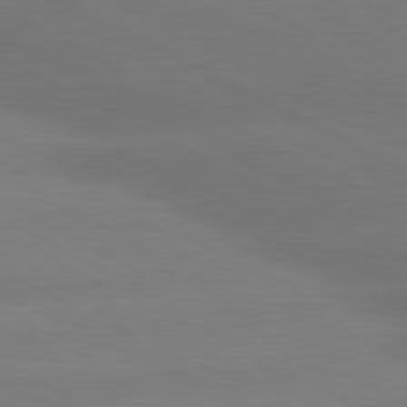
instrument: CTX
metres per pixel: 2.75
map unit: lApd
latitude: 80.6301
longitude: -151.4237
